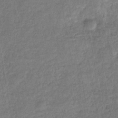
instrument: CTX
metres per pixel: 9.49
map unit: eHb
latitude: -33.4455
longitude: 75.9367
